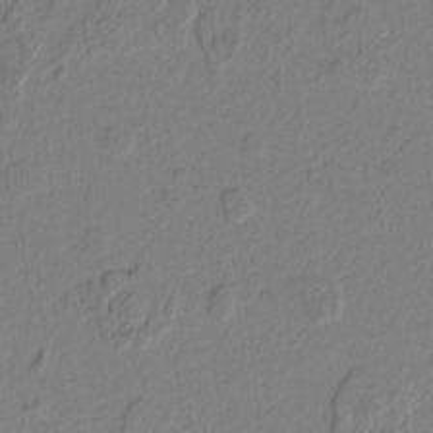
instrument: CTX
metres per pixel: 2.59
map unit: lAvf
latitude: 8.5546
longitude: 166.9542
